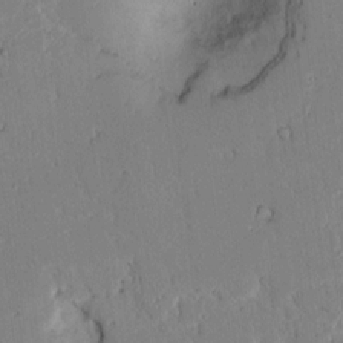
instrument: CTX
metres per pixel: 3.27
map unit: lAvf
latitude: 9.0459
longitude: 168.1416
